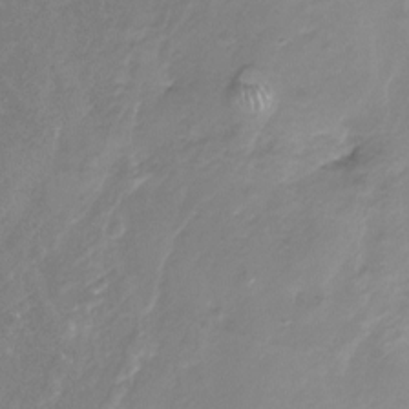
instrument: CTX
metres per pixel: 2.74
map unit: Nhu
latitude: -24.2550
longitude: -57.0836
